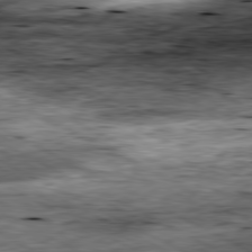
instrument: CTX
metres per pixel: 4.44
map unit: Ap
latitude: -80.9164
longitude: -88.8947
